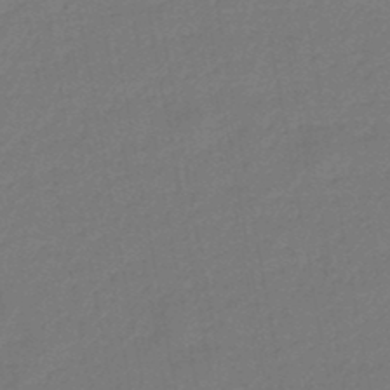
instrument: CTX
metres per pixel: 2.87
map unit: eHb
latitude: -46.9919
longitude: 82.2550
